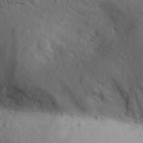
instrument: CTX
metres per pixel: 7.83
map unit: Aa
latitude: 31.0648
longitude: -146.1767
